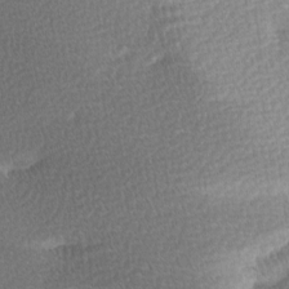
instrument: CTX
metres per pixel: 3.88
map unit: Hve
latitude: 2.5923
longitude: -122.2145
